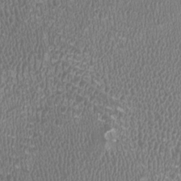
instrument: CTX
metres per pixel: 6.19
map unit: HNhu
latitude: -3.4643
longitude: -2.1200
